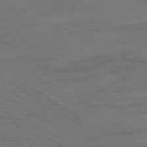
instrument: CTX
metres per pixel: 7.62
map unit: Ap
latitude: -79.3131
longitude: -78.3656
